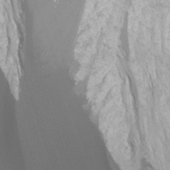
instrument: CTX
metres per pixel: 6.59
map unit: Htu
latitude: -7.7477
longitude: -48.2145
